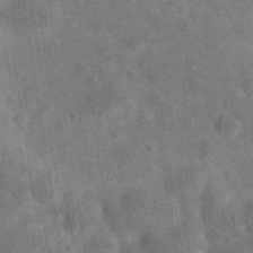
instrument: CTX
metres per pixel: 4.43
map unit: eAb
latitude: 34.5168
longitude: 108.7841
